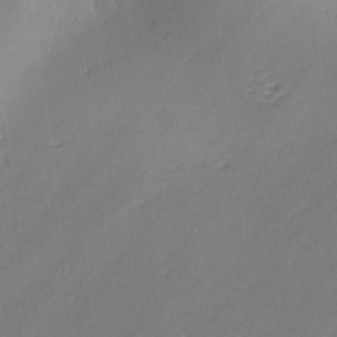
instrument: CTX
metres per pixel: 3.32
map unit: lAa
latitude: -10.9731
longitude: -125.2159
